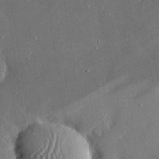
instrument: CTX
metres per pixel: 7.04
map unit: lHvf
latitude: 33.0458
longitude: -92.0444
